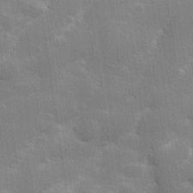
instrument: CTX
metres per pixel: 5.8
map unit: Hve
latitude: 31.2915
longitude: 149.6533
